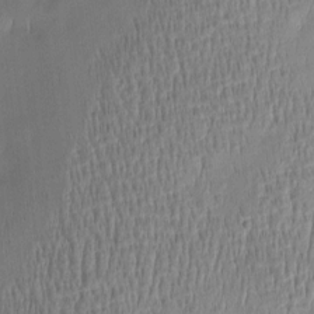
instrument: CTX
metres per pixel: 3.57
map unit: Htu
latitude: -5.5210
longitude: 174.7274
